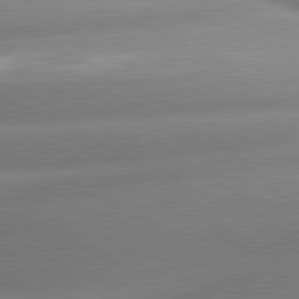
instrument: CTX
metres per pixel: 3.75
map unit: lApd
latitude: 80.4412
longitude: -159.8206
